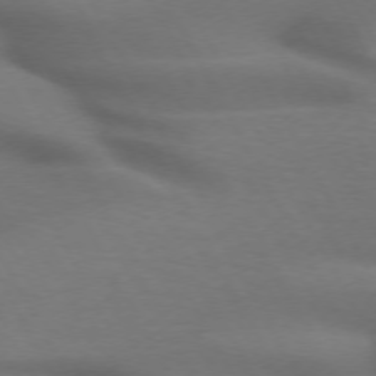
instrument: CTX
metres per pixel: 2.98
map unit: lApd
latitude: 71.7261
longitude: -51.7638
